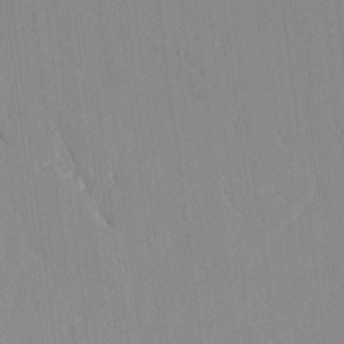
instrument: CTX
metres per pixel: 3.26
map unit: lHvf
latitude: 18.2333
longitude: -112.6679
